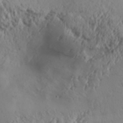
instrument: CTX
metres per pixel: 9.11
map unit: Aa
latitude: 31.3482
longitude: -135.9528
